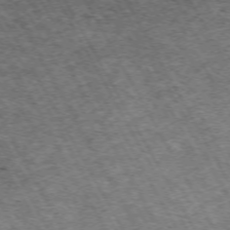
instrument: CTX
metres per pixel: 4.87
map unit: Hpe
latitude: -72.0283
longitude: 7.5399
